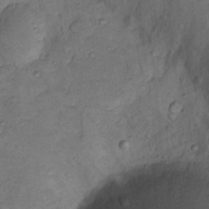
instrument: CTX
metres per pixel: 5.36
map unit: Nhu
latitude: 12.2145
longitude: -28.5546
